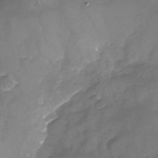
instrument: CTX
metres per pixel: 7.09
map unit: Nhu
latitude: -24.7652
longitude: -56.9513
